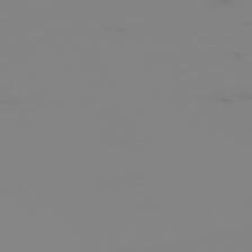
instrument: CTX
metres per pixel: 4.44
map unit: Hpe
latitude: -74.9353
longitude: 6.3684
